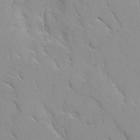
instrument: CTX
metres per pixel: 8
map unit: Ave
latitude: 8.9514
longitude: -103.6694
